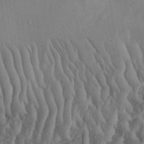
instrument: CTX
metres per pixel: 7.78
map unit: eHh
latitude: 37.3293
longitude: -136.2334
